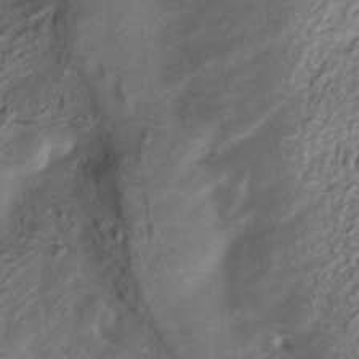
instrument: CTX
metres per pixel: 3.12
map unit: HNhu
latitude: -41.7477
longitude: 105.1809
